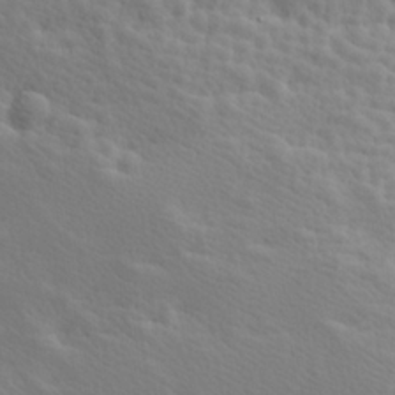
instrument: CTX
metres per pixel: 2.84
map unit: Hve
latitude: 25.3859
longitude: 145.3888
